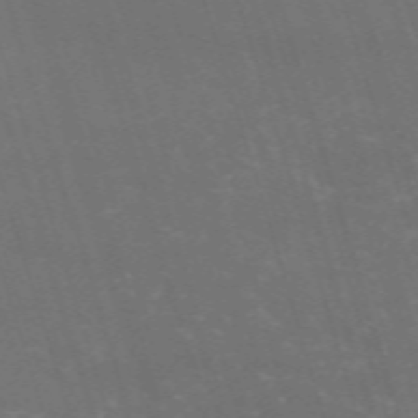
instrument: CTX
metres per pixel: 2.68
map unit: HNb
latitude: -54.2362
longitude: -36.9136
